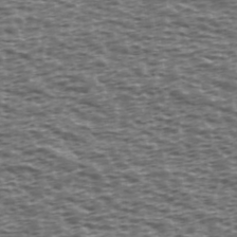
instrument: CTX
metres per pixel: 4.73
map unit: Ave
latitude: 39.0269
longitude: -112.5546
